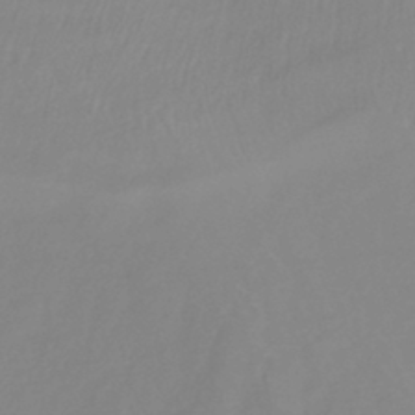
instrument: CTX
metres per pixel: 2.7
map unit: lHb
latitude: -41.7855
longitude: 77.7667
